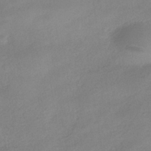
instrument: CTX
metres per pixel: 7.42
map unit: HNhu
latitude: -39.4644
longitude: 95.3320
